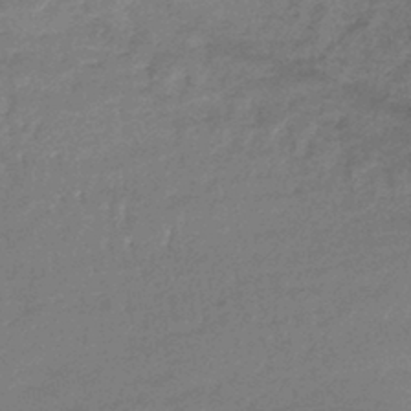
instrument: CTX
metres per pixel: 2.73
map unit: lHb
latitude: -41.7666
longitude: 66.3117
